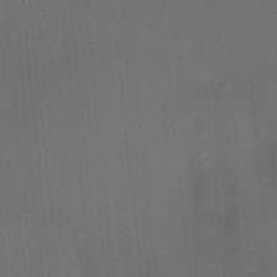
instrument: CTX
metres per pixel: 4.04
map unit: HNhu
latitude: 13.0648
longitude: 10.6141
